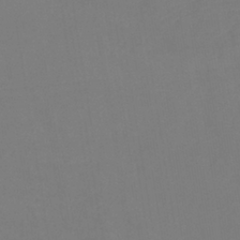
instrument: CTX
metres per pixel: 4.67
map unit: lHb
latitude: -38.1606
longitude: 74.3873
